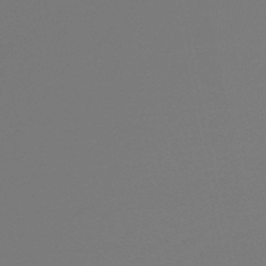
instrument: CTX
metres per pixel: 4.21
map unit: lHb
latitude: -47.3320
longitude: 64.6708
